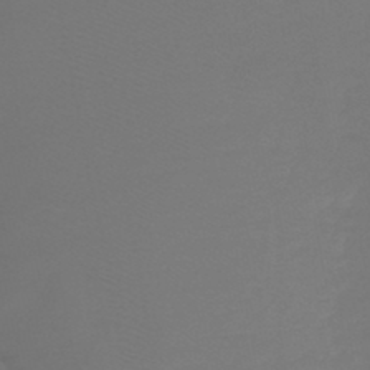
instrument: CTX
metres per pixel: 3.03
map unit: lHb
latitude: -42.9919
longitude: 63.7099
